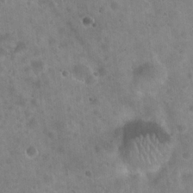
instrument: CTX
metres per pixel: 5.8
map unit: Hto
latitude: 21.6505
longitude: -54.2711
